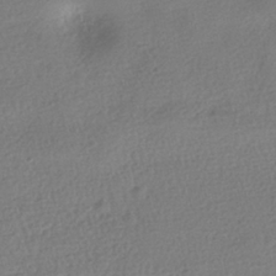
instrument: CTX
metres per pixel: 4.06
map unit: HNhu
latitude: -40.9542
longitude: 98.3873
